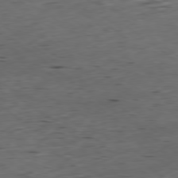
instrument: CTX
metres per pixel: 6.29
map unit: Ap
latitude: -79.1998
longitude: -58.8758
